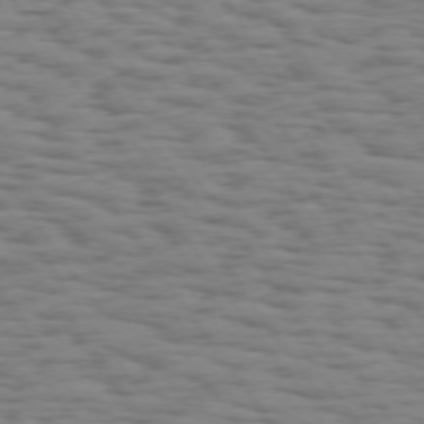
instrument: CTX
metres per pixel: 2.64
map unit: Hpe
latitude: 73.8395
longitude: -133.0458
